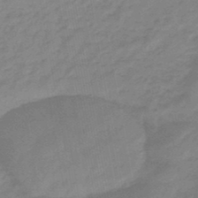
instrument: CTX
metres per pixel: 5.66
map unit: eHb
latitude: -46.2928
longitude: 82.0472
